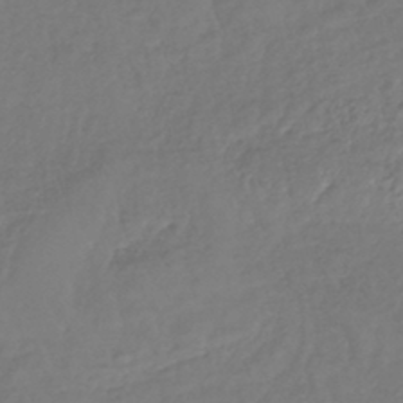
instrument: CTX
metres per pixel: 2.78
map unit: lHb
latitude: -42.4062
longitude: 74.3685
